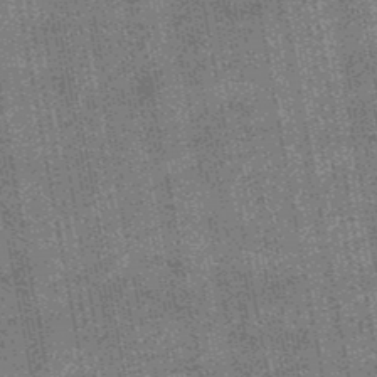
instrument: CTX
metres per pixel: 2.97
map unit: HNb
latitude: -48.6330
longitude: -38.7435
